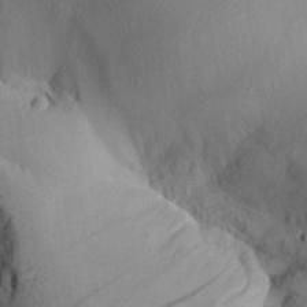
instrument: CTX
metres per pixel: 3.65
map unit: Aa
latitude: 29.8772
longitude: -135.9339
